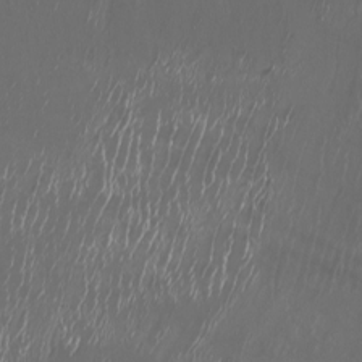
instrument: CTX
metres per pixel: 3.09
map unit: Nhu
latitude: -6.8597
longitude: -91.6316
